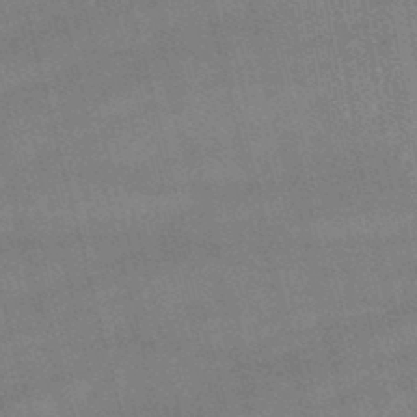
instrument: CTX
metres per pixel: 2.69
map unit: lHb
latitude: -46.8975
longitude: 76.5385
